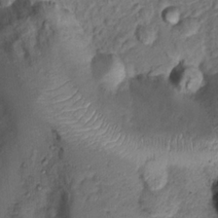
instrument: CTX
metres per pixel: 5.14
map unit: Hto
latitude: 14.1011
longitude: -30.0633
